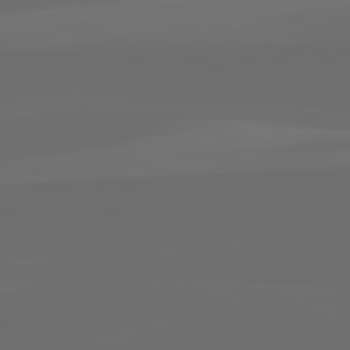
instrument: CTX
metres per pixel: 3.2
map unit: lApd
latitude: 82.3656
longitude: -165.6883
